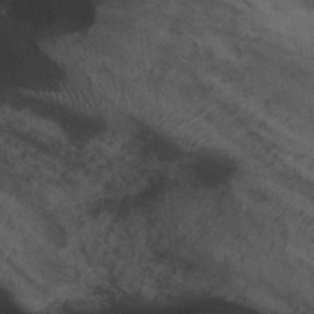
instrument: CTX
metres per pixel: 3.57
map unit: lHb
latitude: -34.8975
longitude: 66.8408
